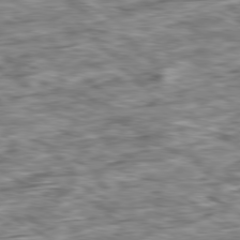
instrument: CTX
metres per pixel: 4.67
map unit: Ap
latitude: -80.5007
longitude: -89.9151
